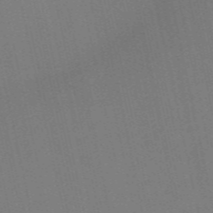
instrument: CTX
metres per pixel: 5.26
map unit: Nve
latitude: -57.8611
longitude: 50.8597
